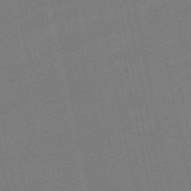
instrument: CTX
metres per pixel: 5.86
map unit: lHb
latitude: -49.9745
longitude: 80.6708
